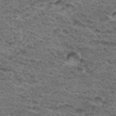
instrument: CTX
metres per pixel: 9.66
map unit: Hto
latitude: 32.8758
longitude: -47.9717
